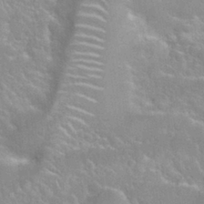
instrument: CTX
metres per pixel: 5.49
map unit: Nhu
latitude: 28.0255
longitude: -51.6505
